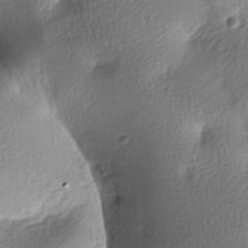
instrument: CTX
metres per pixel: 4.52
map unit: lAa
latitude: -7.5210
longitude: -127.1970
